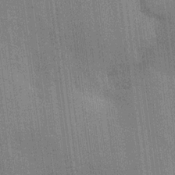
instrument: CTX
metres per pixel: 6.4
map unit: HNhu
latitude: 15.1215
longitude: 12.6330
